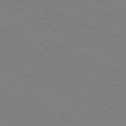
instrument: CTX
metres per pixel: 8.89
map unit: Ap
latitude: -80.8219
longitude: -74.4223
